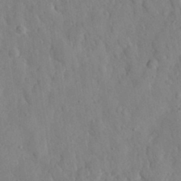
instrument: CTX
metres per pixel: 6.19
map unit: eHh
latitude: 28.2711
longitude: -76.1389
